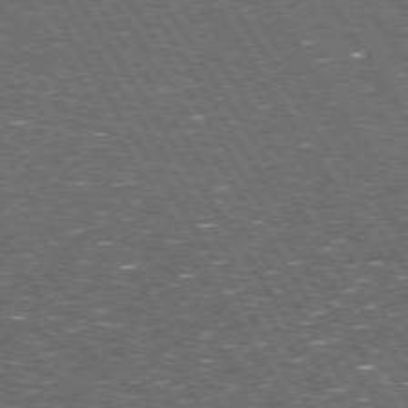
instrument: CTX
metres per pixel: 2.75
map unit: Hpe
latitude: 73.8395
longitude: -124.2900
